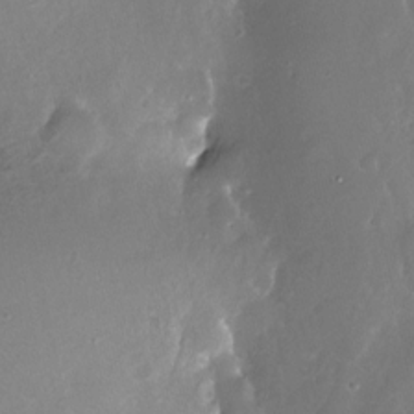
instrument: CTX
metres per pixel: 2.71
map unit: Nhe
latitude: -27.5588
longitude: -110.0633
